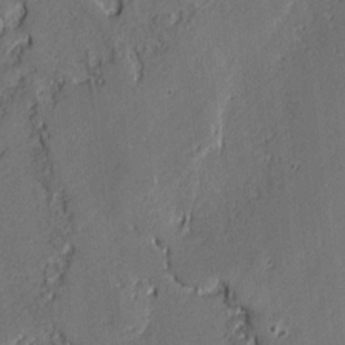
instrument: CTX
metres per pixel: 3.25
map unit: lAvf
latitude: -0.3685
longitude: -107.9717
